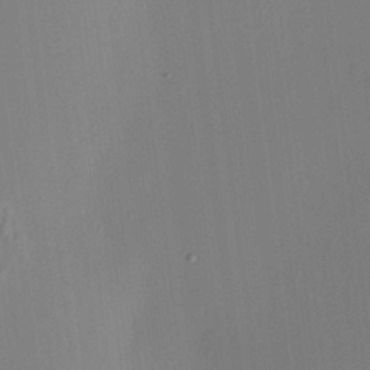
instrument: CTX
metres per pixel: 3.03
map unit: HNhu
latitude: 6.3278
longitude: 10.3117
